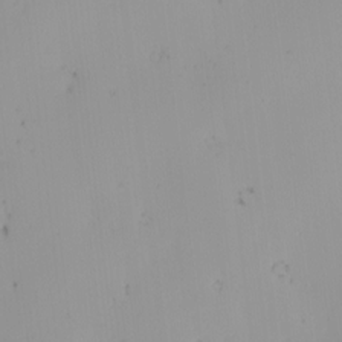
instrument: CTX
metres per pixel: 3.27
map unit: eHh
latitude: -1.6722
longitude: 20.4818
